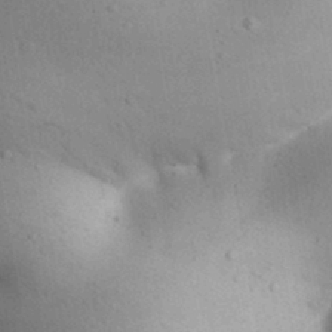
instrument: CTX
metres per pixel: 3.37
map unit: Aa
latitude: 30.7247
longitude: -145.3670
